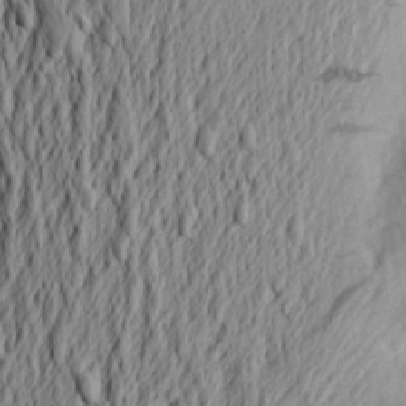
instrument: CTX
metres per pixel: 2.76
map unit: Aa
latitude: 24.2711
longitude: -149.7828
